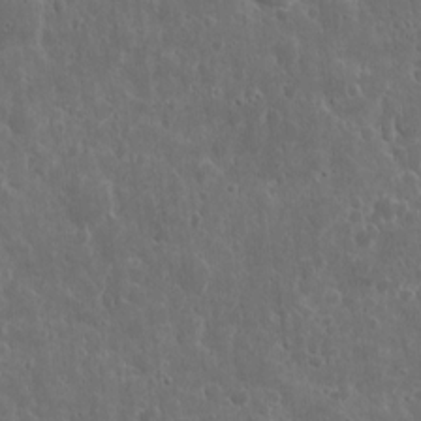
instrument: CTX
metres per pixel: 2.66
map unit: eHh
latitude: 10.9136
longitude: -73.1404
